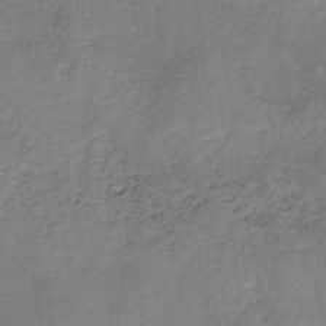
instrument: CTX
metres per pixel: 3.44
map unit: HNb
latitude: -44.4062
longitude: -38.2333
